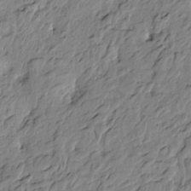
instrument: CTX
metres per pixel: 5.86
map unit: Htu
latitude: -3.5777
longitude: 178.7841
